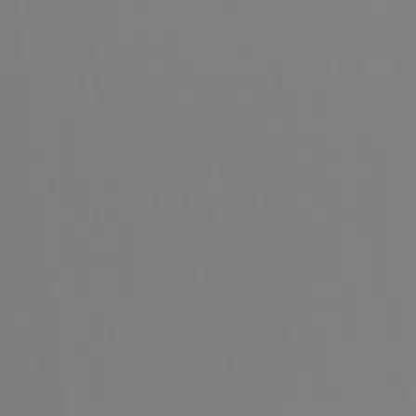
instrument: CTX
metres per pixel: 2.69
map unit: Hto
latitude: -8.1606
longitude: -48.9136
